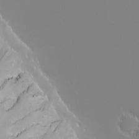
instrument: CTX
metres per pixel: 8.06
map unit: Nhu
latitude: -6.6140
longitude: -81.3859
